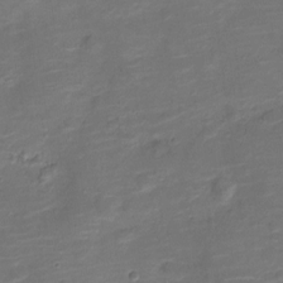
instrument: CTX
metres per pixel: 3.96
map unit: Nve
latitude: -20.0661
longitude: 104.1794
